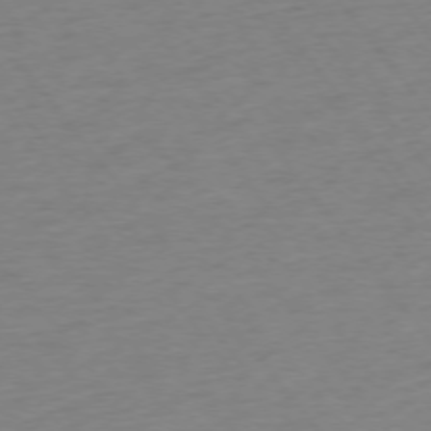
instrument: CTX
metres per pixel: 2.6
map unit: Ap
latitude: -75.5588
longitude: -65.2537
